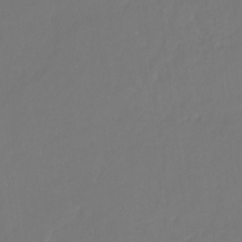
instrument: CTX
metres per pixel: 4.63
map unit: eHb
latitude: -30.1039
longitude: 64.4818
